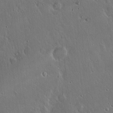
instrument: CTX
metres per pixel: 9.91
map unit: Hto
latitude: 17.2159
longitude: -57.2914
